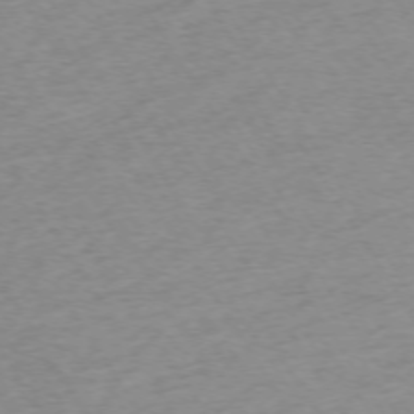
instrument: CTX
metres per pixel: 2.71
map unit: Ap
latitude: -73.7666
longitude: -68.9325
